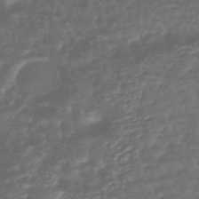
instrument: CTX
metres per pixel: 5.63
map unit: HNhu
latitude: -44.1606
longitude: 93.4643
